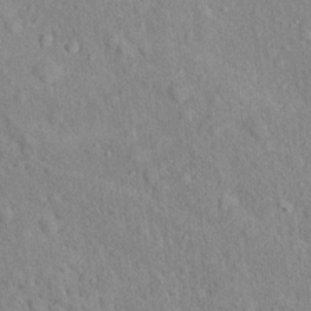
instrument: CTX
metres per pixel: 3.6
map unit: Nhu
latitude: 16.1389
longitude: -32.2334
